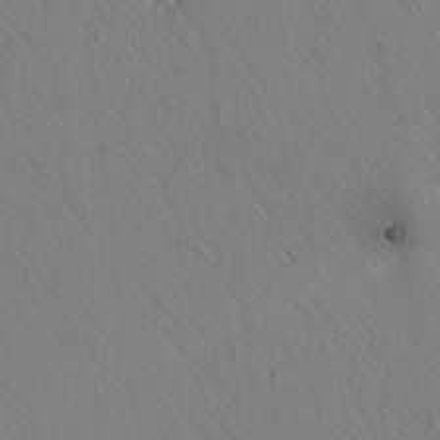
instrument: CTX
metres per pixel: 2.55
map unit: lAvf
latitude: 6.5924
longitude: 159.4076
